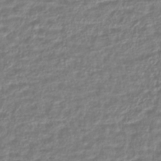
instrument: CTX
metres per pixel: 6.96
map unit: lHb
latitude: -41.7100
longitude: 71.8234
